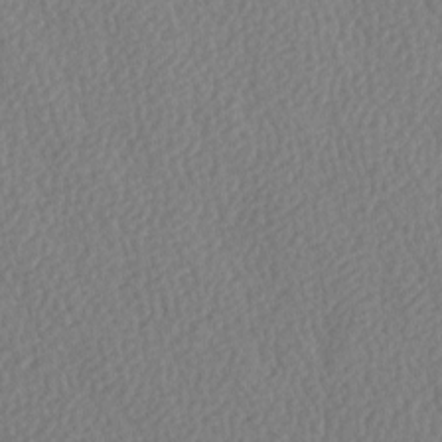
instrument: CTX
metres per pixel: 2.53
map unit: lAa
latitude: -8.7463
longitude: -128.3089
